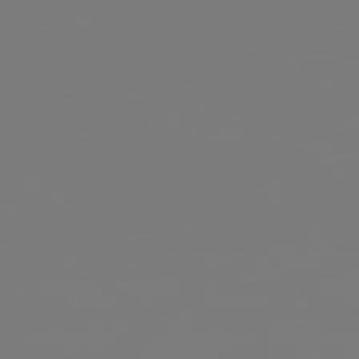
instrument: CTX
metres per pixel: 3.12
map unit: Hpe
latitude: 76.0255
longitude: -127.4049
